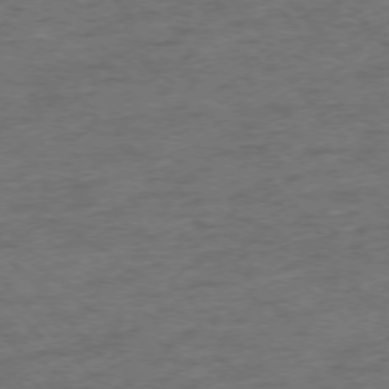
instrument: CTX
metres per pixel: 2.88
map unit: Ap
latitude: -75.9178
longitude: -80.5357
